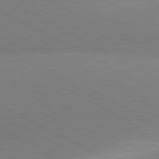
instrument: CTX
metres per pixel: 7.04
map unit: lApd
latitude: 80.7435
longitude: 127.2564
